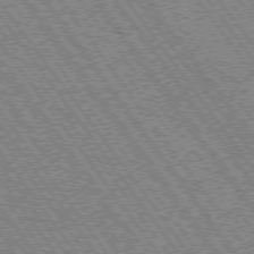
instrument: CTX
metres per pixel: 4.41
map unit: Hpe
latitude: 73.6316
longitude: -142.6302
